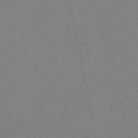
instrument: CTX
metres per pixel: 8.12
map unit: HNb
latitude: -50.2173
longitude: -42.6113
